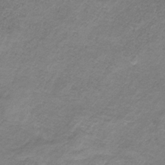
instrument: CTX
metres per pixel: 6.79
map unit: HNb
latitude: -32.2362
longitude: 60.5574
